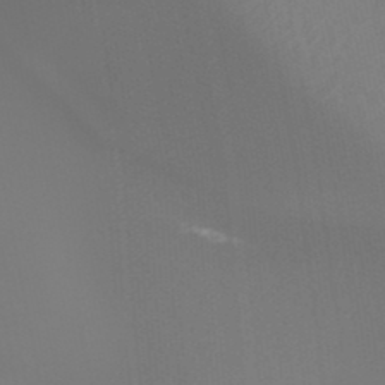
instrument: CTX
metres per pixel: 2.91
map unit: HNhu
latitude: -47.8800
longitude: 30.3873
